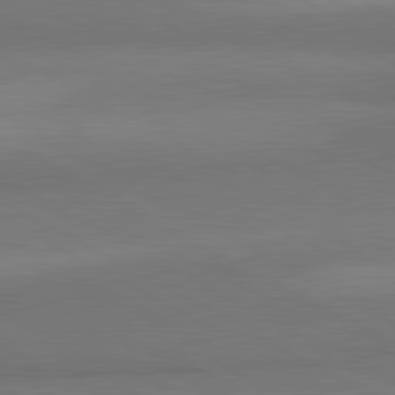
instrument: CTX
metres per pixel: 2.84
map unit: lApd
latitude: 81.1214
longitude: 159.0675
